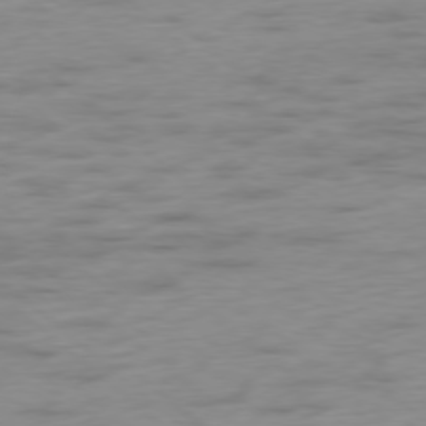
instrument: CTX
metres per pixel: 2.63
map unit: Ap
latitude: -78.3306
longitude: -63.6505
